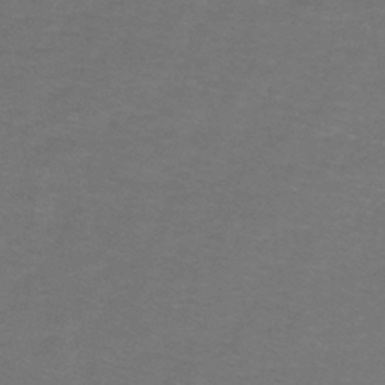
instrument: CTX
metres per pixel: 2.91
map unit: lHb
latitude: -43.2753
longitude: 56.5007
